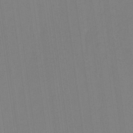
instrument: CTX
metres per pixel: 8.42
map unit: eHb
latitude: -30.1794
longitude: 63.0297
